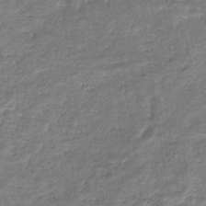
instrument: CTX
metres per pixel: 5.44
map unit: eHb
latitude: -36.6329
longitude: 77.3699
